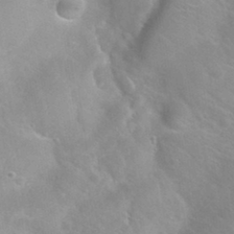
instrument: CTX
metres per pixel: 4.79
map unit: Hto
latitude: 31.8395
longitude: -47.9906
